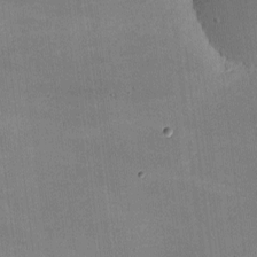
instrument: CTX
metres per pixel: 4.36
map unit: lHvf
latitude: -9.3887
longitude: -100.7246
